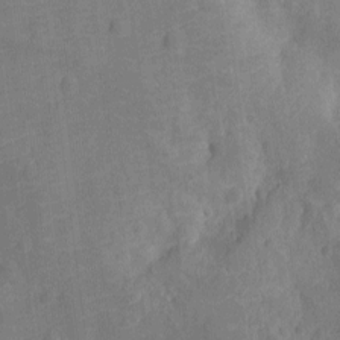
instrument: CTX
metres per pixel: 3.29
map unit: Ht
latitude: -11.5588
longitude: -24.5167
